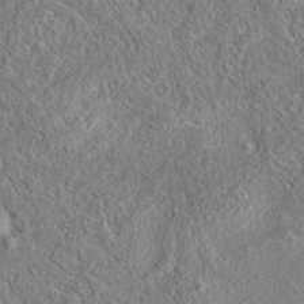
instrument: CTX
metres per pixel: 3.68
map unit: eAb
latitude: 35.9339
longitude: 113.4455
